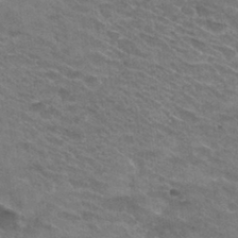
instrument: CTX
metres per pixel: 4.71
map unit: Hto
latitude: 30.8380
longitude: -47.2537
